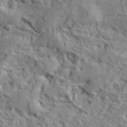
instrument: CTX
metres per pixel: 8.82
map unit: lHvf
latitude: 40.2333
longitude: -87.0458
